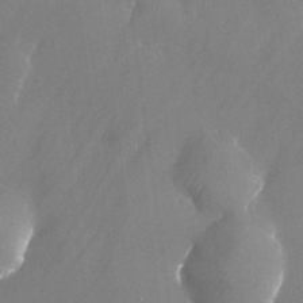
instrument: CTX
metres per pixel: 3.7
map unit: Nhu
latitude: -24.7463
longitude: -70.8191
